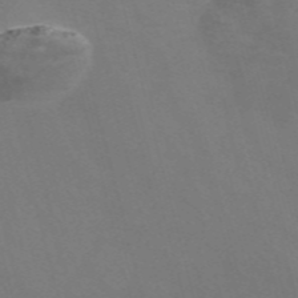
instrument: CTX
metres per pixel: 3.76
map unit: Nve
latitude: -57.7855
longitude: 65.4644
